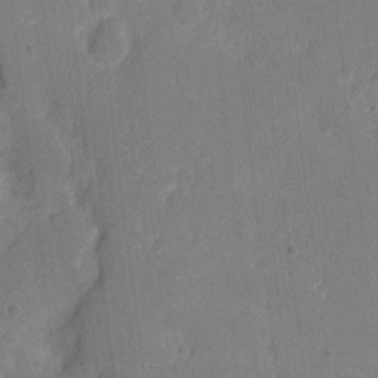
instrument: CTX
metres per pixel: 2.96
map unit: eHh
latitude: 6.1767
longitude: -66.9513
